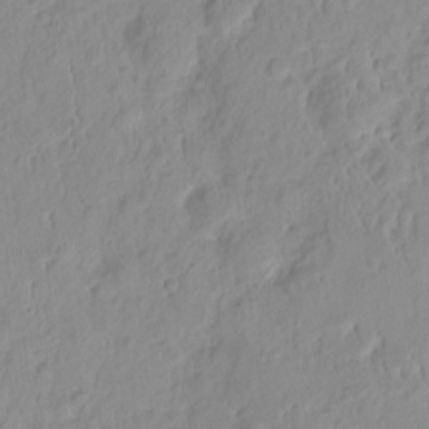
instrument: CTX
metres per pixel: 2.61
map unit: HNhu
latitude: -2.1605
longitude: 10.5574
